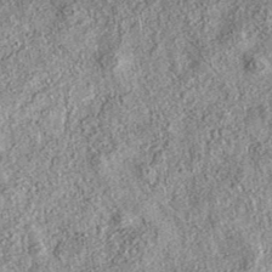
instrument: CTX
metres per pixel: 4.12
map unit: eAb
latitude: 37.3670
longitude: 108.5952
